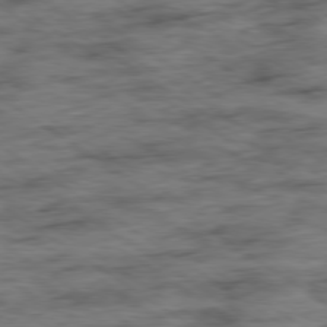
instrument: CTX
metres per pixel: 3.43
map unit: Ap
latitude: -79.7855
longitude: -48.9892
